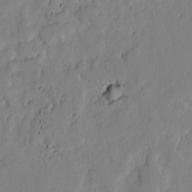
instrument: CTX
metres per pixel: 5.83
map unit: lAvf
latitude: -1.5966
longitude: -106.3278
